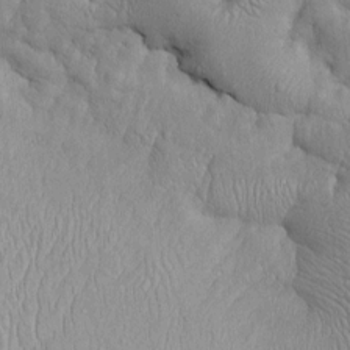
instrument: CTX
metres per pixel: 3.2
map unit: Htu
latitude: -5.6910
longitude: 156.7841
